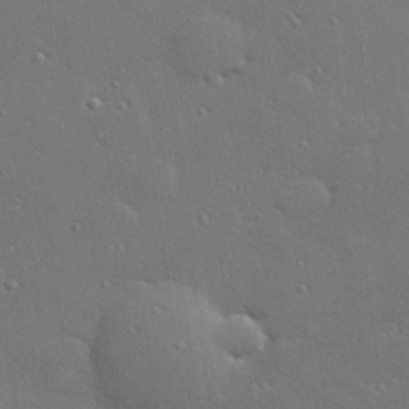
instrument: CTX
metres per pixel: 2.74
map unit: Hve
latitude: 27.8961
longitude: -90.7624
